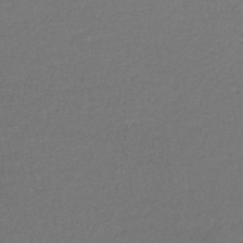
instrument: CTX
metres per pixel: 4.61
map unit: lHb
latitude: -43.5588
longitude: 58.4817
